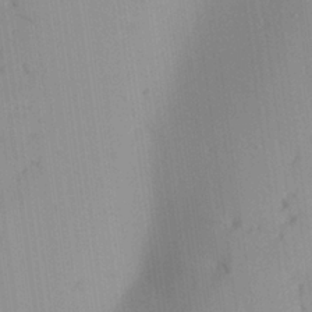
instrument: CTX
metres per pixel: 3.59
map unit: Aa
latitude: 25.4804
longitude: -137.4805
